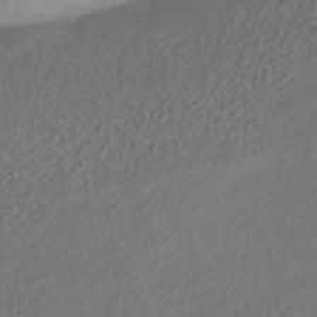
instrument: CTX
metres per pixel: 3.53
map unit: HNhu
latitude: -42.3873
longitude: 106.6519
